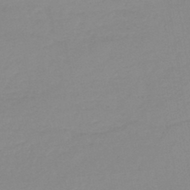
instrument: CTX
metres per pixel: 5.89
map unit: lHb
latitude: -44.2362
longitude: 64.0094
